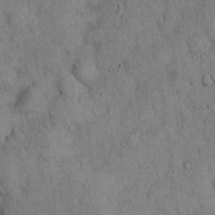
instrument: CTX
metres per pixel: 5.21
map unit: Hto
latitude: 12.2334
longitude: -59.8394
